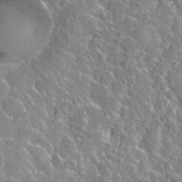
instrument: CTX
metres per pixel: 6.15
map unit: Nhu
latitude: 29.0269
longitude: -52.0444
